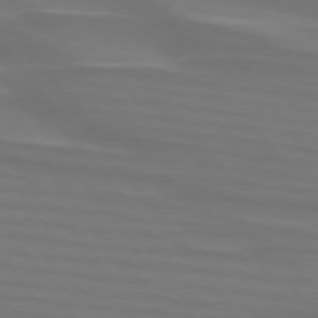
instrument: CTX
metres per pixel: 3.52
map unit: lApd
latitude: 74.4601
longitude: -79.7072
